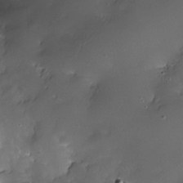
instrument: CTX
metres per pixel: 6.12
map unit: Nhe
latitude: -33.0109
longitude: -117.5182
